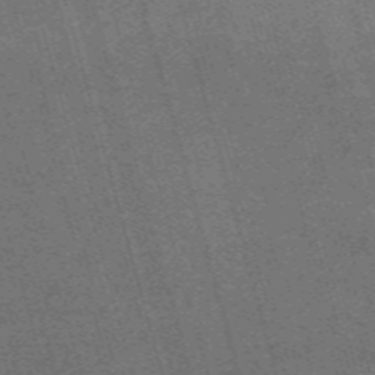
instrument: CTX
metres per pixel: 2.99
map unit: Nve
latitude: -59.2942
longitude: 64.0661
